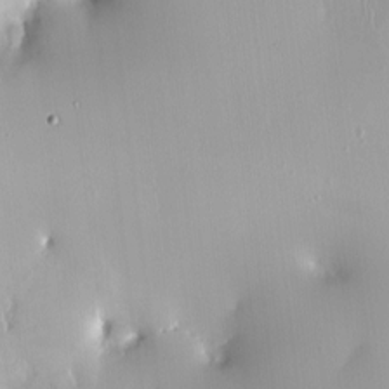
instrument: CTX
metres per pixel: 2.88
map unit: HNhu
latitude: 3.8205
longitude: 5.4454
